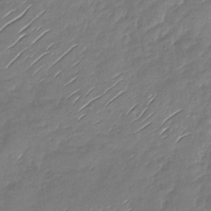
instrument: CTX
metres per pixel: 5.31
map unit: Nhu
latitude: -27.9745
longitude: -61.5560
